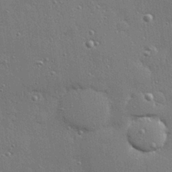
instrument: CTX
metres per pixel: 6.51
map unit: Hve
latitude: 28.3656
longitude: -90.8380
